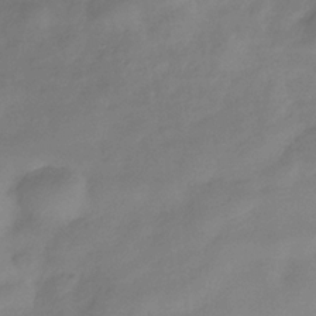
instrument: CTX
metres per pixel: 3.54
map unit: Hve
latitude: -32.2929
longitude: 90.0472
